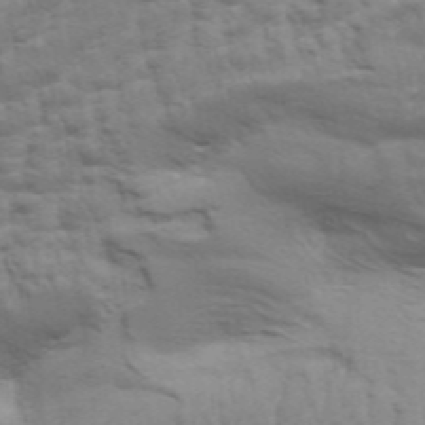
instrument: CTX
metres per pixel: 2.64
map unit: Aa
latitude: 33.3482
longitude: -135.9528
